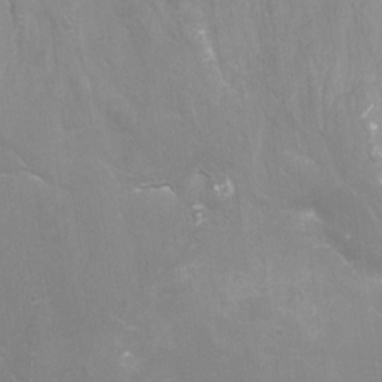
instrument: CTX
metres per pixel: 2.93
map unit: Hto
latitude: -7.3509
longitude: -51.2159
